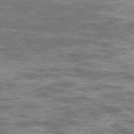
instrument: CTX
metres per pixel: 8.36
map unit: Ap
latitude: -75.7289
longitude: -67.9528
